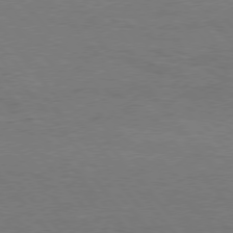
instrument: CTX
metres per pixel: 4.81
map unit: Hpe
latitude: 76.0255
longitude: -151.3859
